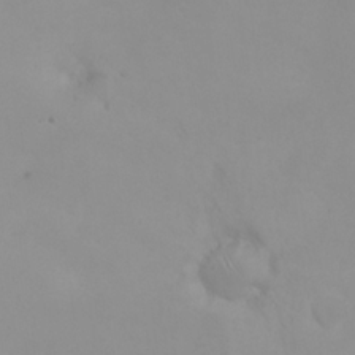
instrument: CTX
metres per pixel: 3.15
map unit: eHh
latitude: 25.4993
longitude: -64.1767
